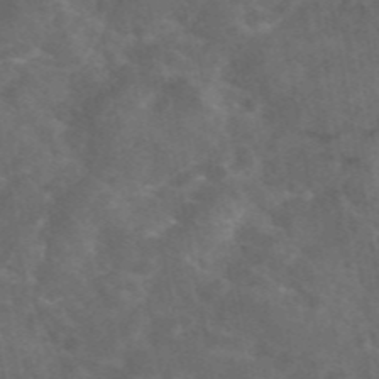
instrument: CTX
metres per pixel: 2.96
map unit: eAb
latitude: 46.2523
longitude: 125.6911
